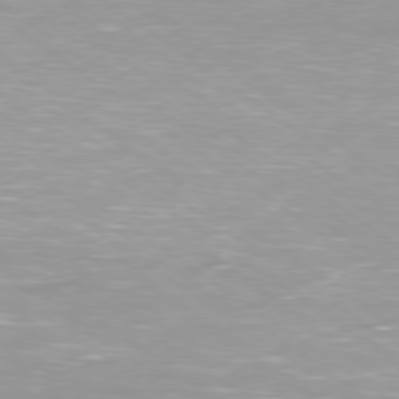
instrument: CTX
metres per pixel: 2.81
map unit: Ap
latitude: -79.3509
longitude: -66.5356
